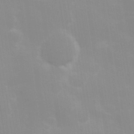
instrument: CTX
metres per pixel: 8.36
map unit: Hve
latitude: 30.8002
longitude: 149.5966
